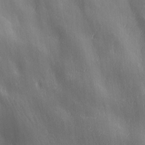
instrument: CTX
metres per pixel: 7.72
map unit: Ave
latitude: 13.0648
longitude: -105.0459
